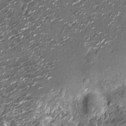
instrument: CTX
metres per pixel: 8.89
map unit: Nhu
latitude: -13.9367
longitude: -22.8758
